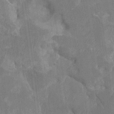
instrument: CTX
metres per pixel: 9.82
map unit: HNhu
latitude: -24.0472
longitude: 50.5574
